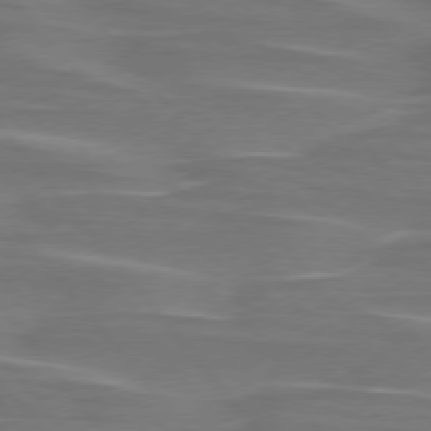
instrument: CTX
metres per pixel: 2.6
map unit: lApd
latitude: 75.9150
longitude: -80.1011
